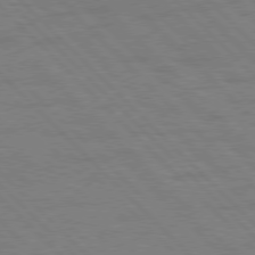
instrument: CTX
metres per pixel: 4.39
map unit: Hpe
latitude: 76.8002
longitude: -155.1970
